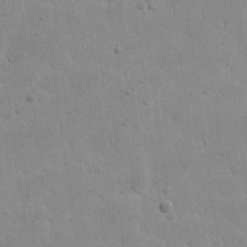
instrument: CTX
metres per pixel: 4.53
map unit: eHh
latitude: 21.7261
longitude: -68.5924
